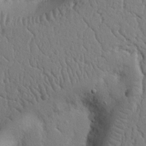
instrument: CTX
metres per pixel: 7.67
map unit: Nhu
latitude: 14.8947
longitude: -78.9703
